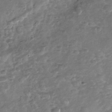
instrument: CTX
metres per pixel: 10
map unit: Nhu
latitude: -30.7085
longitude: -60.6301
